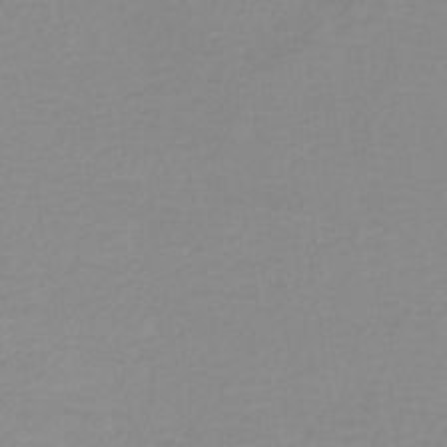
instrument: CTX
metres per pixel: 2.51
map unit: HNb
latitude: -35.2943
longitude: 51.9745
